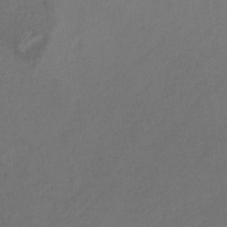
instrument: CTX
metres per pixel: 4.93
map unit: eHb
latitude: -30.6518
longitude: 63.1620
